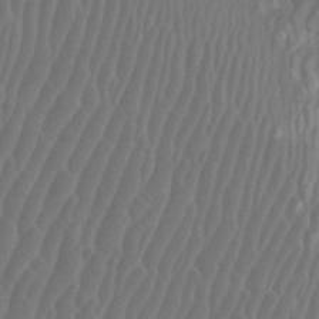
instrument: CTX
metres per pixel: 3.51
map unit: Nhu
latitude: -8.0283
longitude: -75.5560
